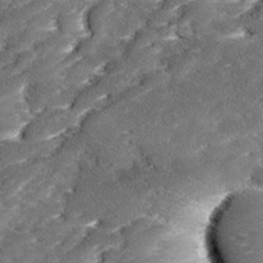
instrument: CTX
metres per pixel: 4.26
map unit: Ave
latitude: 17.8017
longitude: -136.3468
